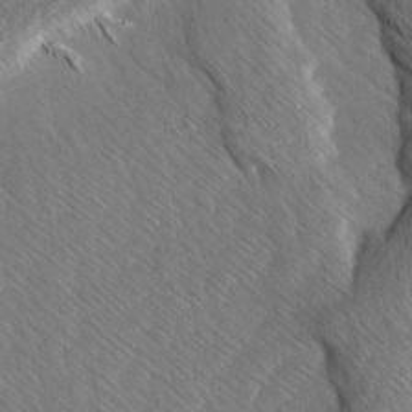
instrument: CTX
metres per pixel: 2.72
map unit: Ave
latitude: 8.0822
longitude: -106.2900
